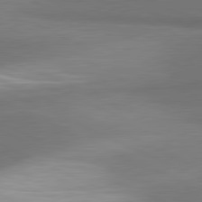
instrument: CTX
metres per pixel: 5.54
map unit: lApd
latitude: 81.6505
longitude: 153.6910
